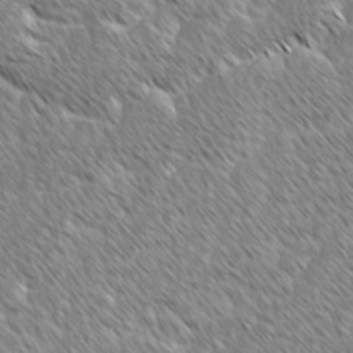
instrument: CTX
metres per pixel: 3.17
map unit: lAvf
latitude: -2.3117
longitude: -114.7624
